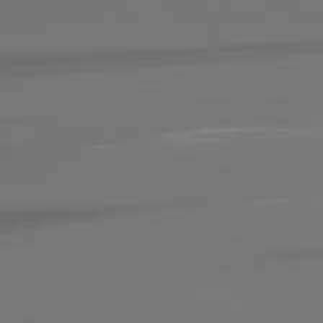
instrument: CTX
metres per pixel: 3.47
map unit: lApd
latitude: 81.9339
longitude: -144.9702
